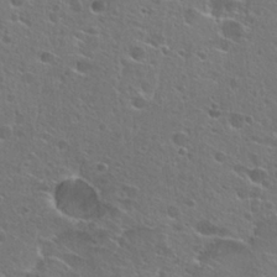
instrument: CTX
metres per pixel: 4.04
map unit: Hto
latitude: 25.0269
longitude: -45.1025
